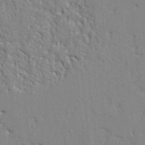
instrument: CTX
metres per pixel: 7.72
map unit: Ht
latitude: 8.4790
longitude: -76.8380
